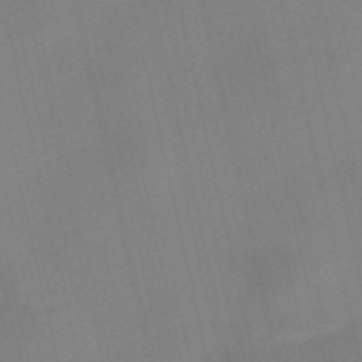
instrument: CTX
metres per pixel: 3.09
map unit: Nve
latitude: -58.5951
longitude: 50.7274
